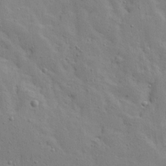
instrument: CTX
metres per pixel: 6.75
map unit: Ave
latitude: 13.3671
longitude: -133.3671
